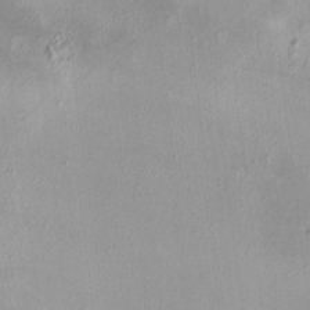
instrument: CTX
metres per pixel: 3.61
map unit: HNhu
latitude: 5.8394
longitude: 7.7855
